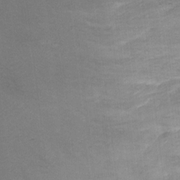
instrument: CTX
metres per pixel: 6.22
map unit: Ht
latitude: -2.3495
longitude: -33.0647
